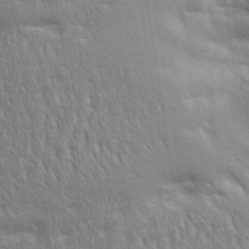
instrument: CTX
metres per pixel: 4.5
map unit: Aa
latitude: 33.6883
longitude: -142.9514
